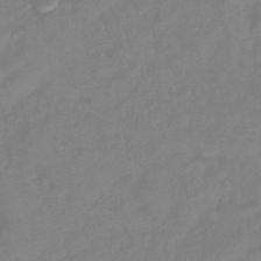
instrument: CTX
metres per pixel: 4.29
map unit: lHb
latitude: -42.4628
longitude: 77.6722
